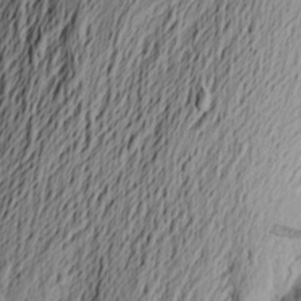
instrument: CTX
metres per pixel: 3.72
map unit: Aa
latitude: 23.4426
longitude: -149.3482
